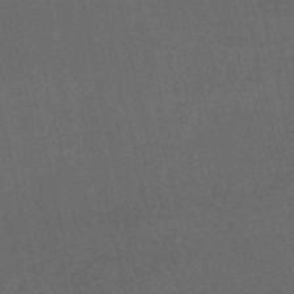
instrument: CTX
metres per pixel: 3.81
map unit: lHb
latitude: -47.4076
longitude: 70.6141
